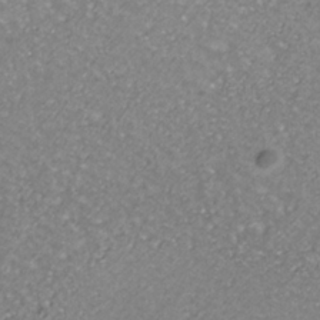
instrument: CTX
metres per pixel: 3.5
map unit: ANa
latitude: -36.2172
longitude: 94.8408
